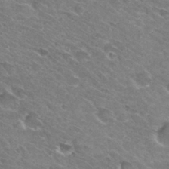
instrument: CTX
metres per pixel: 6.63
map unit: Hto
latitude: 30.9514
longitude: -45.7072
